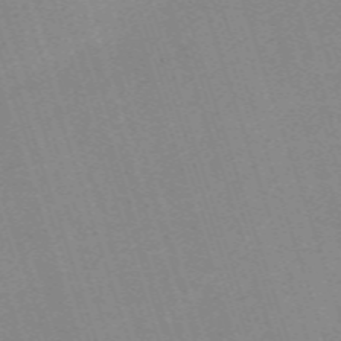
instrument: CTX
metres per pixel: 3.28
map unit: eHh
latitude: -62.7274
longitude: 50.1039
